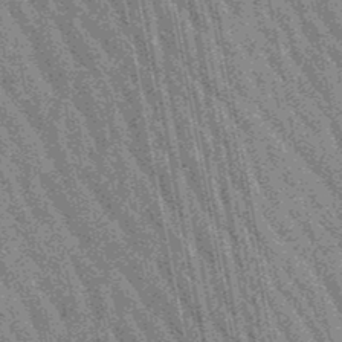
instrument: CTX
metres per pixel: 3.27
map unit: lHb
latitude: -48.5007
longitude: 73.9745
